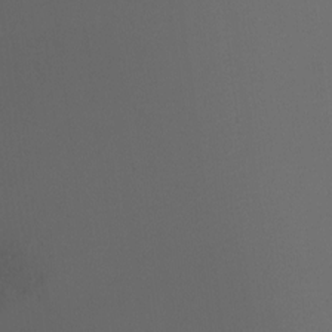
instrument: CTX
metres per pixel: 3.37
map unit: Ht
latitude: -7.8233
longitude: -32.0822
